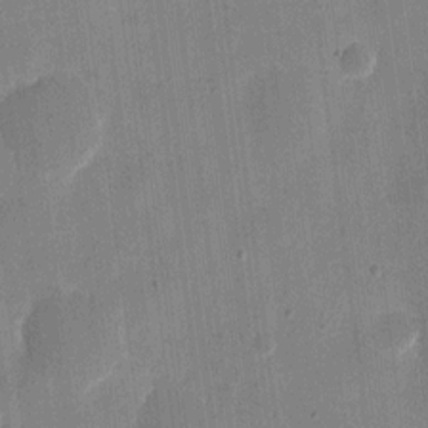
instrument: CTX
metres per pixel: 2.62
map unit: eHh
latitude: 10.4412
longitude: -70.1389
